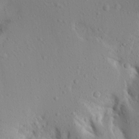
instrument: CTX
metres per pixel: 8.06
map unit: Aa
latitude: 13.0648
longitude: -142.6869
